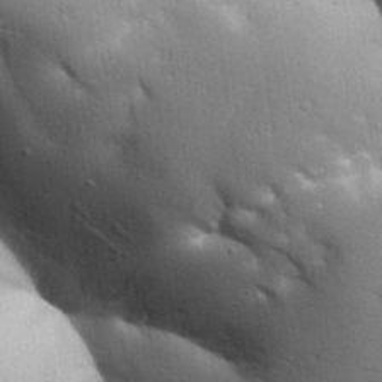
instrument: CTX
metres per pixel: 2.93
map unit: Aa
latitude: 33.1214
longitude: -144.1578
